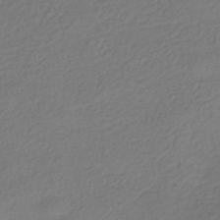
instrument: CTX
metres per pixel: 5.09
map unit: HNhu
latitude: -42.2739
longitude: 99.2565
